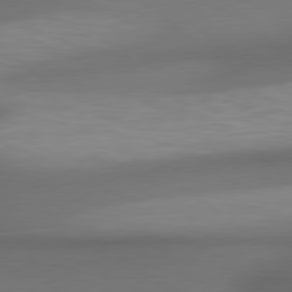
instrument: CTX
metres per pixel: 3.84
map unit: lApd
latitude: 79.6694
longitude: -173.2914
